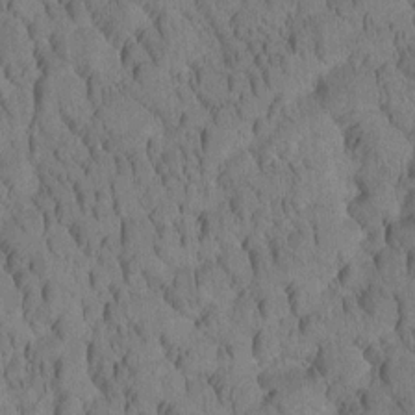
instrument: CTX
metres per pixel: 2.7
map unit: Htu
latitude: -3.5021
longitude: 172.6518
